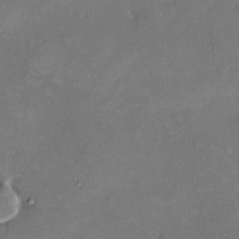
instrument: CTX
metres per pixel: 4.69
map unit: HNhu
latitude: 6.7435
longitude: 4.8408
